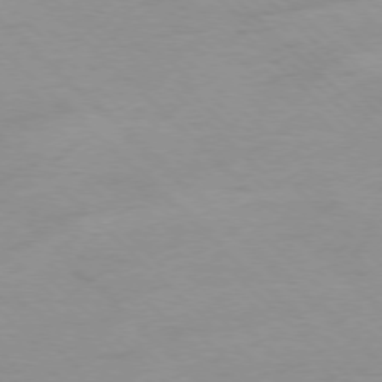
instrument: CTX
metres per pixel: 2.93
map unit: Ap
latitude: -77.3321
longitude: -84.8947
